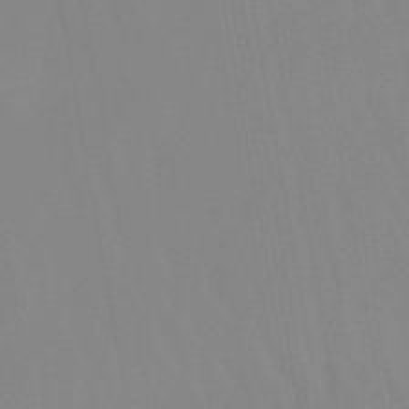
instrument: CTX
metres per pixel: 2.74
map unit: lHb
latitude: -48.0661
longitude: 76.3117
